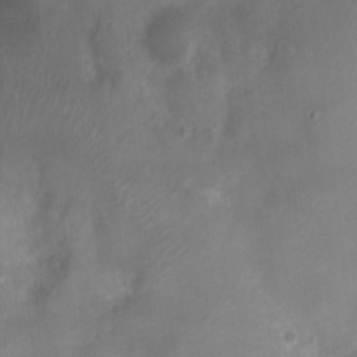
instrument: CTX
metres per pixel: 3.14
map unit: Nhu
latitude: 4.4601
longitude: -18.3467
